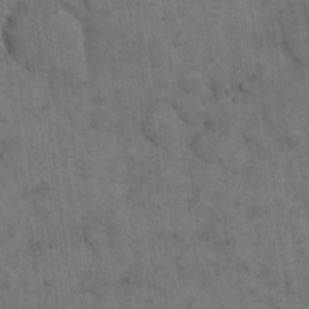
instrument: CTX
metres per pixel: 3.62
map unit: eHh
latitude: 18.3467
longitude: -63.5749
